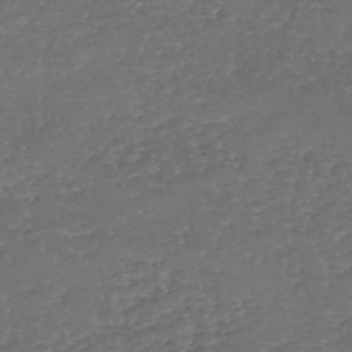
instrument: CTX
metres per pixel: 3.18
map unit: eHh
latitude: -54.5952
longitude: -90.1011
